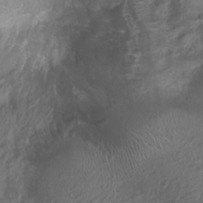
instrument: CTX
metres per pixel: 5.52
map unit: Nhu
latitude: 7.0458
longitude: -21.5749
